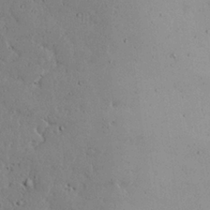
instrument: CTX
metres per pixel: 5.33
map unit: Nhu
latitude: 24.6490
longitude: -72.6680
